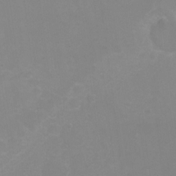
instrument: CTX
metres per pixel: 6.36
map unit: Hto
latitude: -7.2565
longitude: -38.7057
